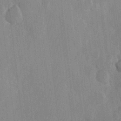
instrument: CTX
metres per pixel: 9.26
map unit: Hve
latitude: 25.8961
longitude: 148.9731
